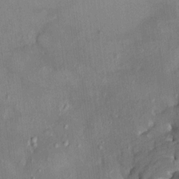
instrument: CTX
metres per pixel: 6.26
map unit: HNhu
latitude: 3.3859
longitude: 8.1228
